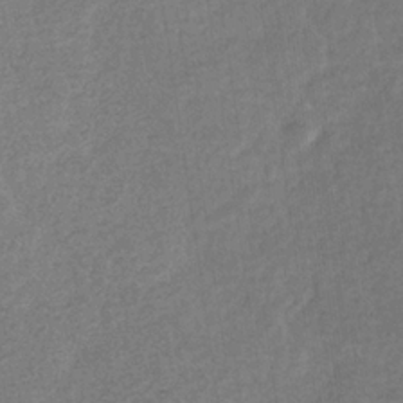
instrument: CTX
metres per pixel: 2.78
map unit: eHb
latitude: -34.4062
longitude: 76.6896
